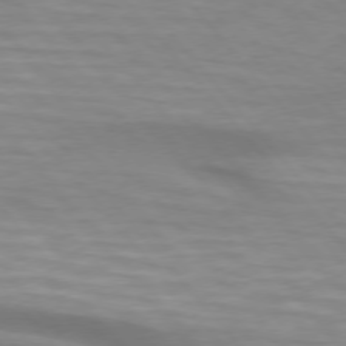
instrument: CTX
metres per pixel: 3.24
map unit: lApd
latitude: 74.6491
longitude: -60.4979
